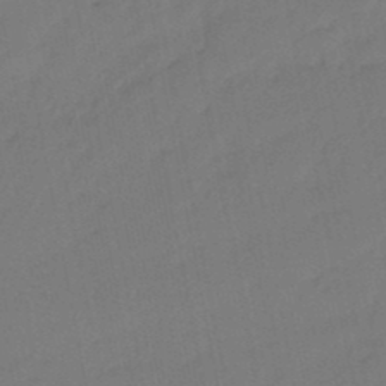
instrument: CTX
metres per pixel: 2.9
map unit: eHb
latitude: -47.1620
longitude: 80.8030
